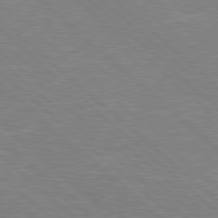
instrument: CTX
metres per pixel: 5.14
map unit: Hpe
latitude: 78.2334
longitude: -152.1578
